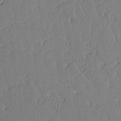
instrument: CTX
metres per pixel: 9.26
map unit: Aa
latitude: 12.3845
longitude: -127.3671
